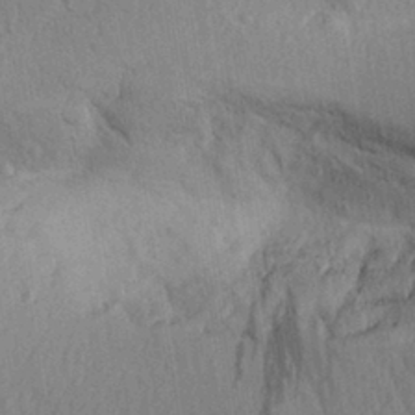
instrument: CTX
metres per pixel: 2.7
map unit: Aa
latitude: 29.1592
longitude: -146.6113
